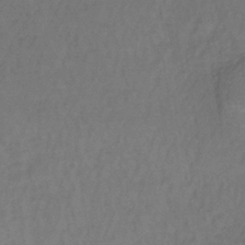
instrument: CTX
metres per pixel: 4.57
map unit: lHb
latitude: -38.1039
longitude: 61.3321
